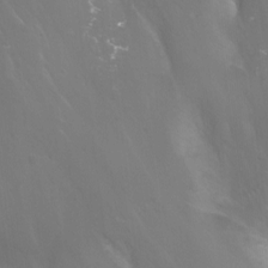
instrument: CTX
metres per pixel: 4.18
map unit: Nhu
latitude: -11.3510
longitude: -75.1592
